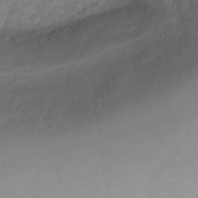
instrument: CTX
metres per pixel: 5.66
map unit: Ht
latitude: 2.3845
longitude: -34.9891
